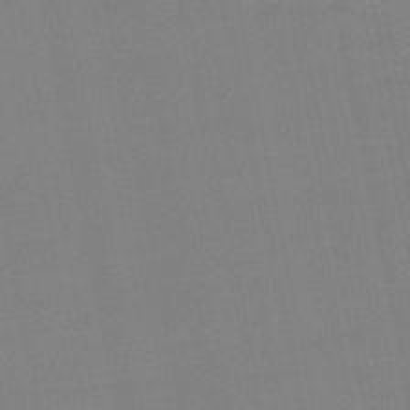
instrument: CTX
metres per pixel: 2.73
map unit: lHb
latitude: -49.1431
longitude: 75.6722
